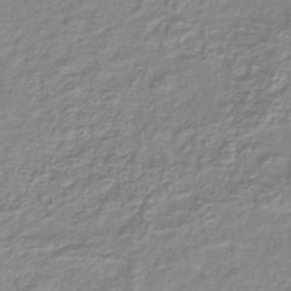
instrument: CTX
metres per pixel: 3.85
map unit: lHb
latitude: -40.2361
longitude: 61.3888
